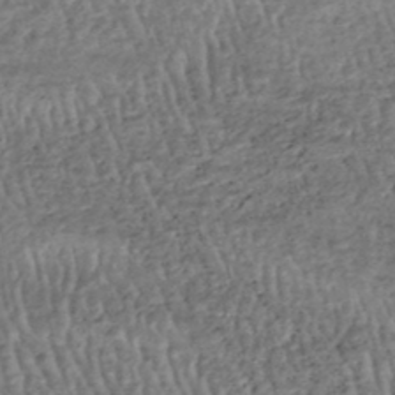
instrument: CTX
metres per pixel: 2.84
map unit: HNhu
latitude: -48.4251
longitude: 103.0675
